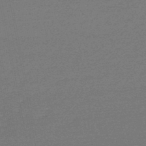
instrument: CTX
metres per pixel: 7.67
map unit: lHb
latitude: -48.3684
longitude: 63.1809
